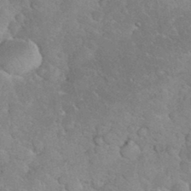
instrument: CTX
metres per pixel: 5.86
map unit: eHh
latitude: 35.5182
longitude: -64.3467
